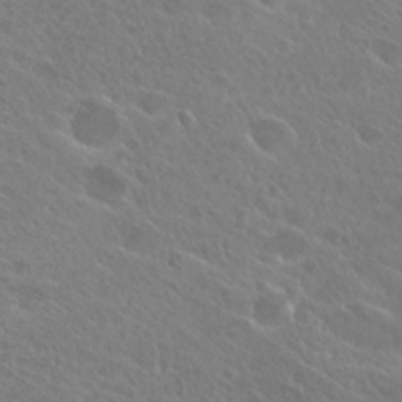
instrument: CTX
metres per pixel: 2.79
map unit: Hto
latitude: 25.2537
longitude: -38.3089
